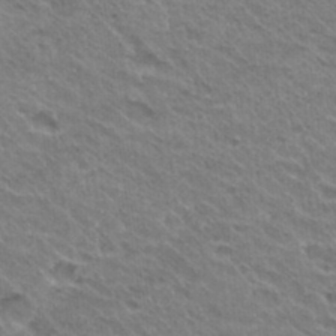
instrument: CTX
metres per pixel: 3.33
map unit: Hto
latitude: 30.4412
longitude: -43.0836
